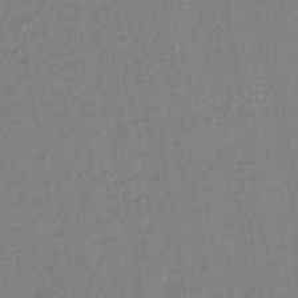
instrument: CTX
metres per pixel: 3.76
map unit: lHb
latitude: -42.0661
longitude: 68.1983
